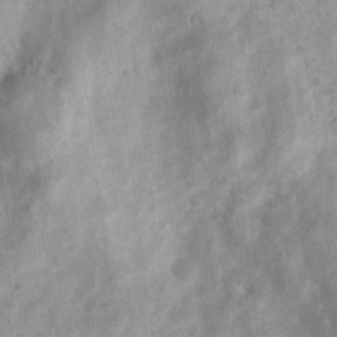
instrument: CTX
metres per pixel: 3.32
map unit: Nhu
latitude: 7.8961
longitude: -22.0633
